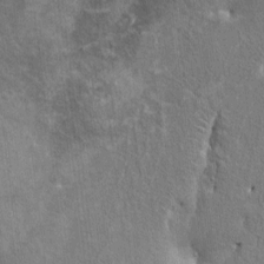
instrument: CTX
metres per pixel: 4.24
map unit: HNhu
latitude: 4.0822
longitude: 6.7463
